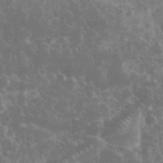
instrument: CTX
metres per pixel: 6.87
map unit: eHh
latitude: 34.7813
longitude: -62.4034
